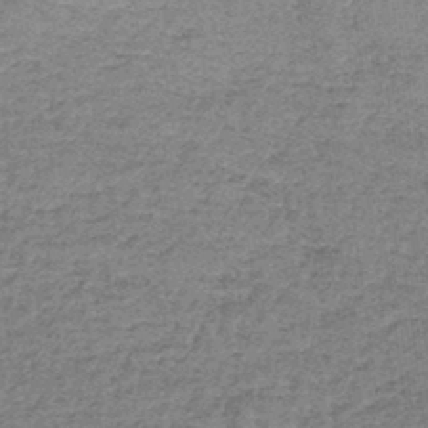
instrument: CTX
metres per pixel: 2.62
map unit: lHb
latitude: -44.1984
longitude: 66.5763
